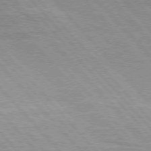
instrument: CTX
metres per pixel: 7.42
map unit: lApd
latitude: 76.3845
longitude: -72.6491
